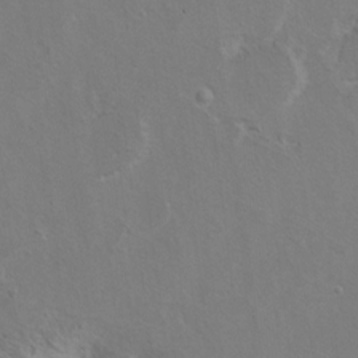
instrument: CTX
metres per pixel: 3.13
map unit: Hto
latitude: 8.7624
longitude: -35.0647
